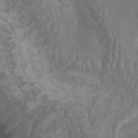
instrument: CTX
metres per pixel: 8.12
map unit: HNhu
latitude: 1.3292
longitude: 7.0297
